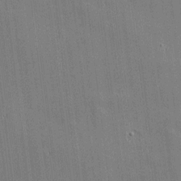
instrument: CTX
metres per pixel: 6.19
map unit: Htu
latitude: -7.4076
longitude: 175.9556
